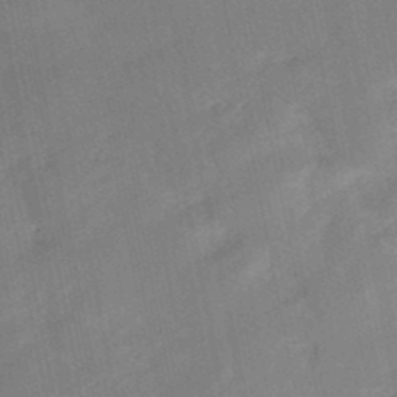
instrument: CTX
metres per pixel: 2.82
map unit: eHb
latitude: -47.7855
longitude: 88.6518
